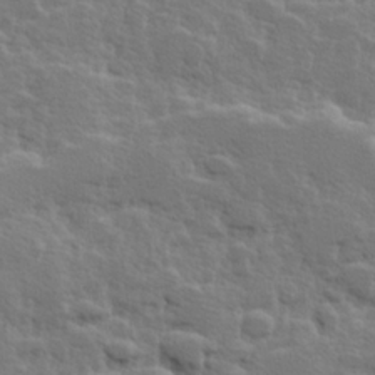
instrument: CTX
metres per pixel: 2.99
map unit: Hve
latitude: 25.4804
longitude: 144.7463
